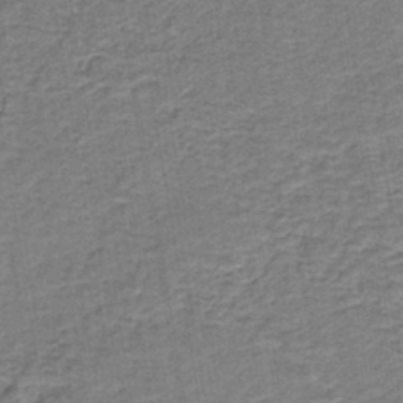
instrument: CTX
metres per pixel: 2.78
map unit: HNb
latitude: -38.5952
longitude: 50.4440
